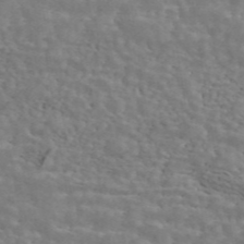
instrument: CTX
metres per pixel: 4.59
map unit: ANa
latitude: 45.0836
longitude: 28.9353
